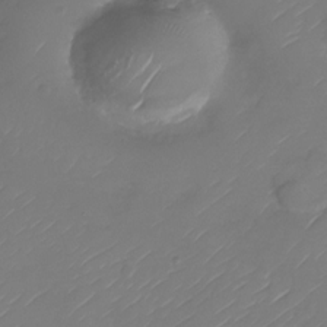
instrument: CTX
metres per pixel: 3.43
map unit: Nhu
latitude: -28.7841
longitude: -72.1578
